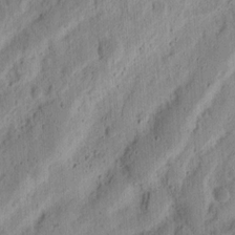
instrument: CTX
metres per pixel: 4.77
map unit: Ht
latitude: 12.6680
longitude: -74.2334
